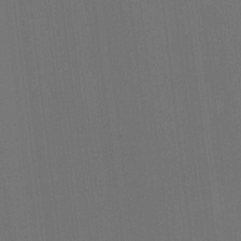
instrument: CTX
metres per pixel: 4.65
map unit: HNhu
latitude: -2.3117
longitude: -6.7435
